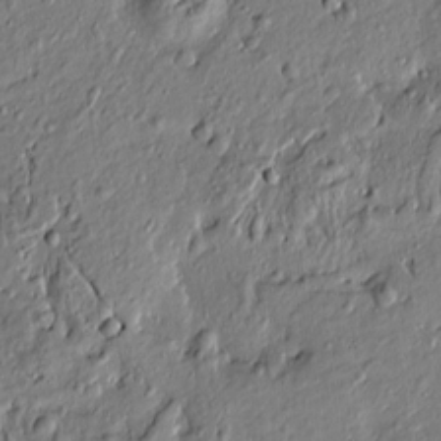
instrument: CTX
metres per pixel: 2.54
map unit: Htu
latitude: -7.3509
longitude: 177.7100
